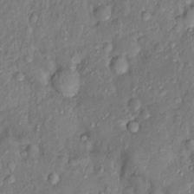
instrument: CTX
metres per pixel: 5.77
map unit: Nhu
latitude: 1.1025
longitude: -14.3846
